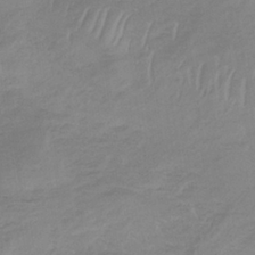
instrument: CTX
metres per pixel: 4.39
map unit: lHb
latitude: -34.1228
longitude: 68.4629
